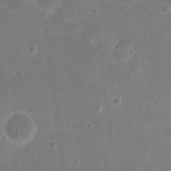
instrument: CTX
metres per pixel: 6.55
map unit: eHh
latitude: 20.7624
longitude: -65.0458
